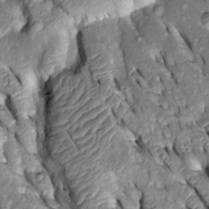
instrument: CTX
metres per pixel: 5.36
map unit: Htu
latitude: -0.2551
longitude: 148.7275
